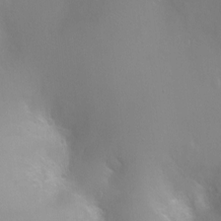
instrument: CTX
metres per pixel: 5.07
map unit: Ht
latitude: -2.5762
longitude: -24.7813
